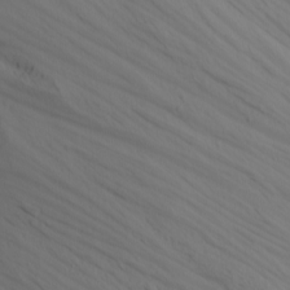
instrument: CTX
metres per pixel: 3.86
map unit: Nhu
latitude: -4.6329
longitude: -83.7827
